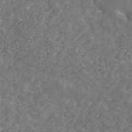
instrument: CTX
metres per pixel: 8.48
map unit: ANa
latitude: 43.8772
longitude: 30.3873
